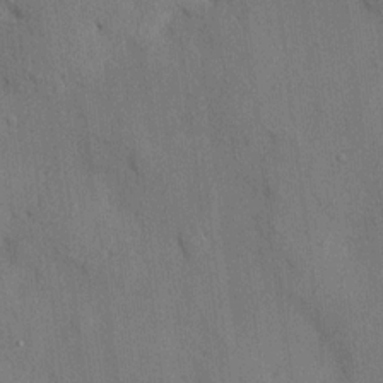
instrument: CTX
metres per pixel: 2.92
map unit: HNhu
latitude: 13.4049
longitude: 10.3495
